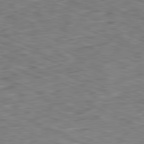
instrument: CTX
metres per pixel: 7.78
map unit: Ap
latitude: -81.5021
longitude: -83.7449
